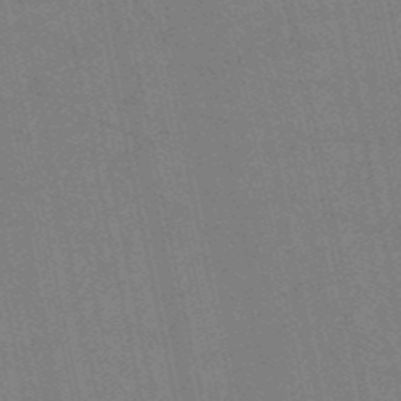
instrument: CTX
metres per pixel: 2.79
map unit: HNb
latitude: -51.9367
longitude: -44.2144
